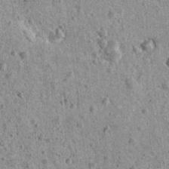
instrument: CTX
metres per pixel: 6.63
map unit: Nhu
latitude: 6.8758
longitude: -20.0255
